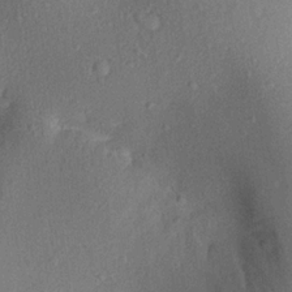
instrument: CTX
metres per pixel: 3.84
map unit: Aa
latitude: 18.9891
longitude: -144.4601
